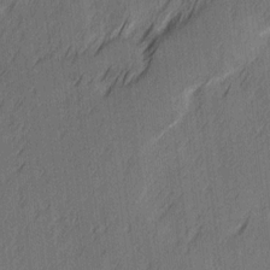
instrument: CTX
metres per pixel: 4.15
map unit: Ave
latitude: 13.7450
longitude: -106.5357
